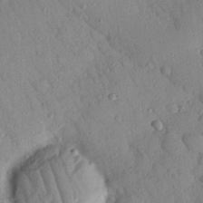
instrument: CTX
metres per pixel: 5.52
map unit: Nhu
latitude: 22.8002
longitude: -75.7072
